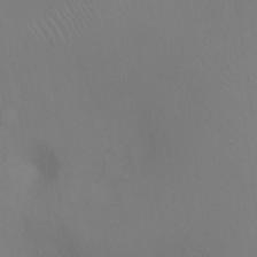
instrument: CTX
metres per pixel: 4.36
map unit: Ht
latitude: -9.1998
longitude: -37.4993
